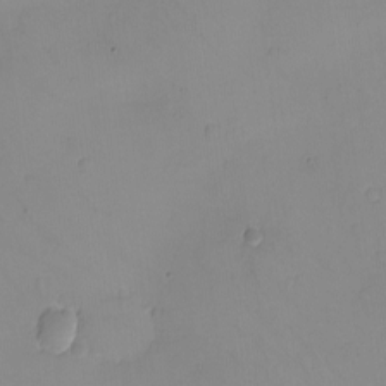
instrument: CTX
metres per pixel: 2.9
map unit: eHh
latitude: -9.5021
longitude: -66.1388
